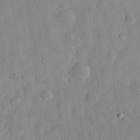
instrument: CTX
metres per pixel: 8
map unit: eHh
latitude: 29.1403
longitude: -74.7057
